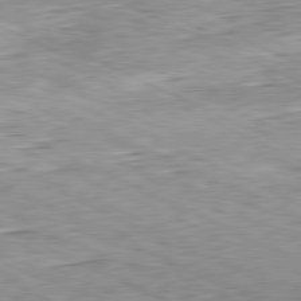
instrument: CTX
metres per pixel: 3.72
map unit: Hpe
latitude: -81.6344
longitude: 10.5385
